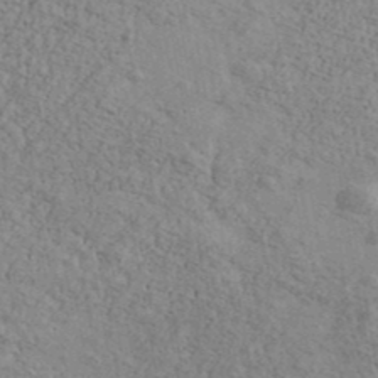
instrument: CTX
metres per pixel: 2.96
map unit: Ave
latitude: 41.8961
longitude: -109.7260
